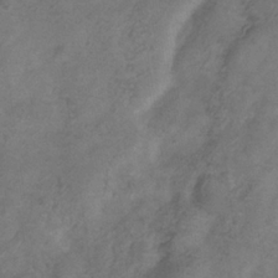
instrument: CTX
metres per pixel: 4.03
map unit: Hve
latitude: -34.7085
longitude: 90.0472
